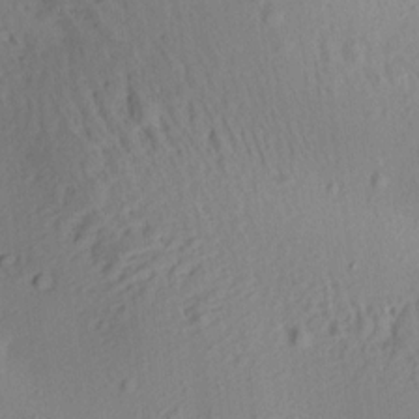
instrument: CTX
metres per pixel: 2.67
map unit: Aa
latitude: 12.5168
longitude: -143.2915
